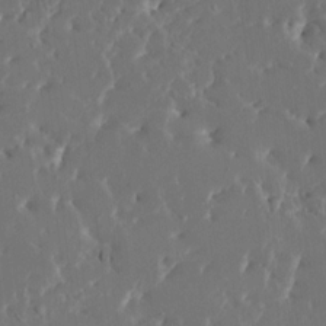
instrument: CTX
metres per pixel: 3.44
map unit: HNhu
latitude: 5.0647
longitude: -5.9717
